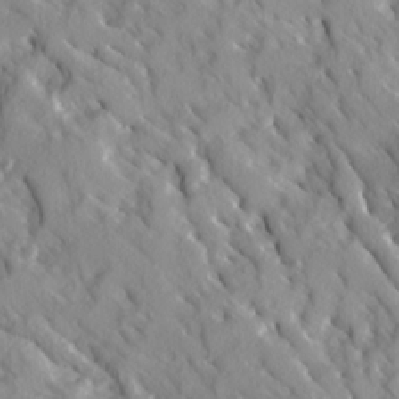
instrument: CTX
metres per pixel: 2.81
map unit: Ave
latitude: 14.7625
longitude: -132.3278
